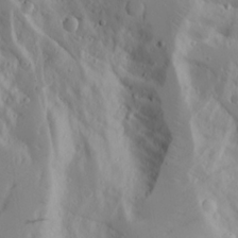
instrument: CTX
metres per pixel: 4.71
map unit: Aa
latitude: 17.4426
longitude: -124.9702
